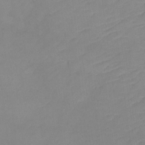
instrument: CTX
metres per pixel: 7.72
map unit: Ht
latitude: -8.6707
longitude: -34.3278
